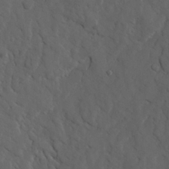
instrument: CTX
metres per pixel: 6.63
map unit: Ave
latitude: 23.4048
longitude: -132.2523
